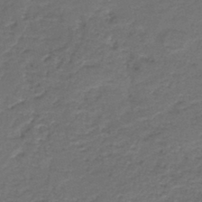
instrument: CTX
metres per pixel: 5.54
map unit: HNb
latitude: -43.8611
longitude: 50.5952
